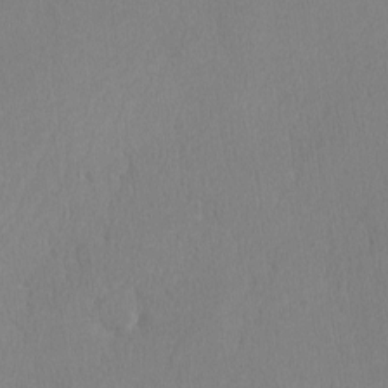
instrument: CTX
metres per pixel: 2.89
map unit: lHvf
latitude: -12.9164
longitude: -99.9906
